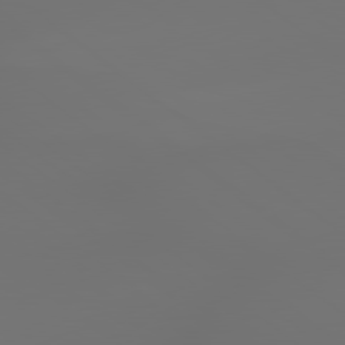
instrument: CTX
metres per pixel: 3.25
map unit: lApd
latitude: 79.2537
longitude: -174.4223
